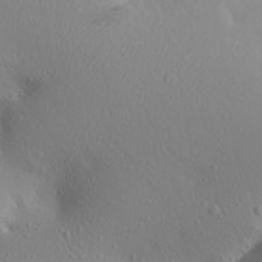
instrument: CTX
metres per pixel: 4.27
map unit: Aa
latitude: 27.5371
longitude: -146.1578
